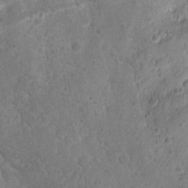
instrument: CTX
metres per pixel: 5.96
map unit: Ave
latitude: -10.6141
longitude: -119.9528
